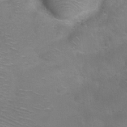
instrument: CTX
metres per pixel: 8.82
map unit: Nhu
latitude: 24.5356
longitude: -51.9906
